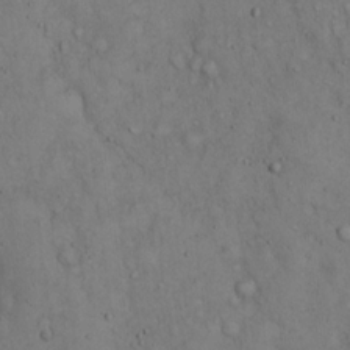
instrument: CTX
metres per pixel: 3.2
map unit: Hto
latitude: 14.7247
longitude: -58.0633
